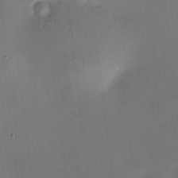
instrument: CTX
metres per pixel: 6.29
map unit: HNhu
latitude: 8.7246
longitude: 10.0094
